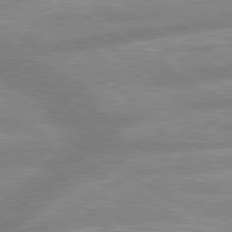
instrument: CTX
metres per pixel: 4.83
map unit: lApd
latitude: 80.0444
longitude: -164.9703
